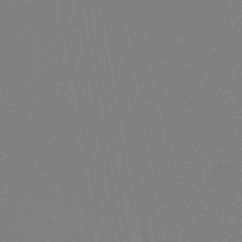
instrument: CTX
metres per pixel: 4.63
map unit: HNb
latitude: -46.1605
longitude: 55.1242
